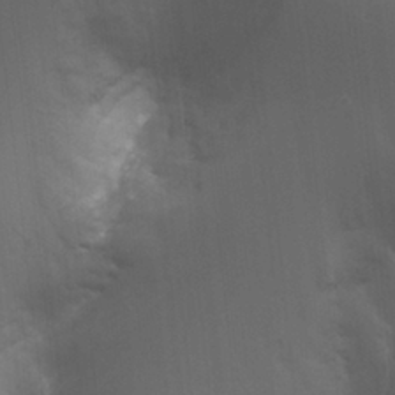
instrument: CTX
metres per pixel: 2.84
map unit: Nhu
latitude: 26.0822
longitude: -64.0822
